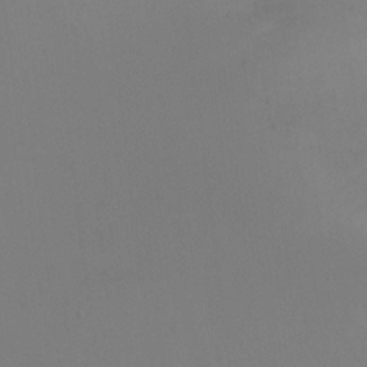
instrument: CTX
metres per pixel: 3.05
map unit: Hto
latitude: -14.0283
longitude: -42.6680
